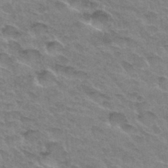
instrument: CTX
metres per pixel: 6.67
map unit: Hto
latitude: 33.6316
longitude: -47.1026
